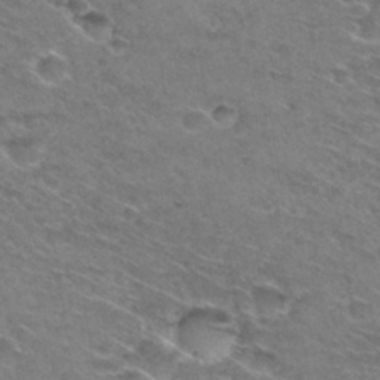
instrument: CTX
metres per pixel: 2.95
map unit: Hto
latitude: 30.7058
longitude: -46.9136
